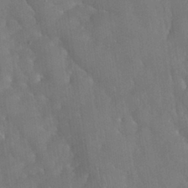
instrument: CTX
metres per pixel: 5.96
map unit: Nhu
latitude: 27.9150
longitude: -65.6316
